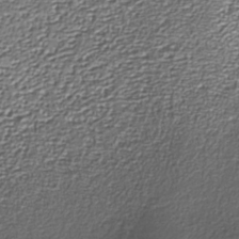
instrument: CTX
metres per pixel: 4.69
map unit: Nhe
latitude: -37.5210
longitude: -88.3657
